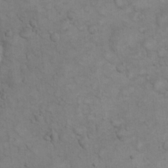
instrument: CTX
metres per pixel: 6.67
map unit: eHh
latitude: 21.5938
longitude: -59.3671
